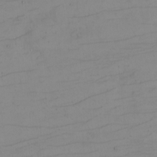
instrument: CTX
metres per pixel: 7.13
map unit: eHh
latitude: -5.6344
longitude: -81.0269
